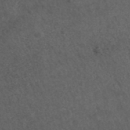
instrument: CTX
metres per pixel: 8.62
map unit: ANa
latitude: 42.7624
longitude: 28.2551
